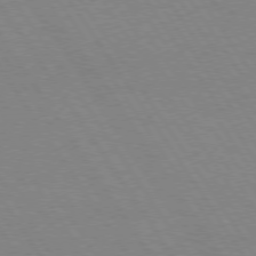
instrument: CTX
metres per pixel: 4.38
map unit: Hpe
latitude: 74.4979
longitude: -140.2144
